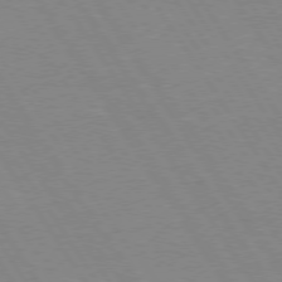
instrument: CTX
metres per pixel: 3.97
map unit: Hpe
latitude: 74.2712
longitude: -140.1766
